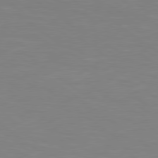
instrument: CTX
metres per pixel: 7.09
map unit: Hpe
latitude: 78.9514
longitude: -149.0647
